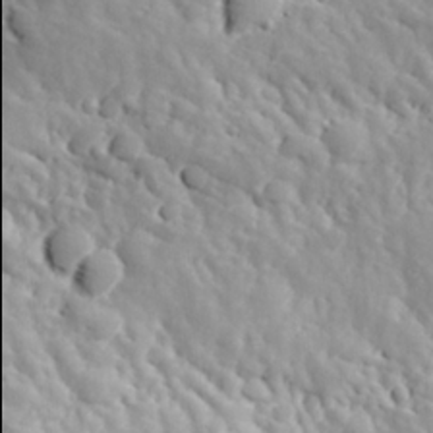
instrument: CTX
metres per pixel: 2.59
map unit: Hve
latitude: 24.7813
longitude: 146.0094
